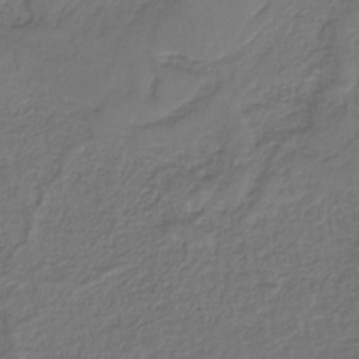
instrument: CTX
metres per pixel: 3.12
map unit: HNb
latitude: -36.0850
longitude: 58.3117
